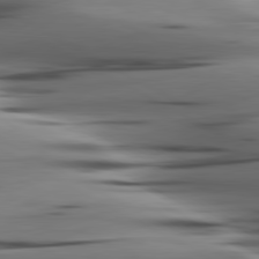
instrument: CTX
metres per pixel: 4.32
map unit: lApd
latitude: 80.6868
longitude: -122.8380
